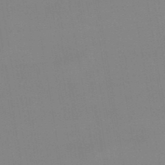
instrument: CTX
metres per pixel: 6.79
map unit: lHb
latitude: -49.0109
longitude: 67.8611
